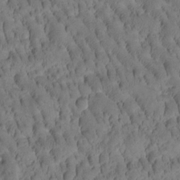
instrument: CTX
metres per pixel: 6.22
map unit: Htu
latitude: -2.9352
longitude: 171.9745
